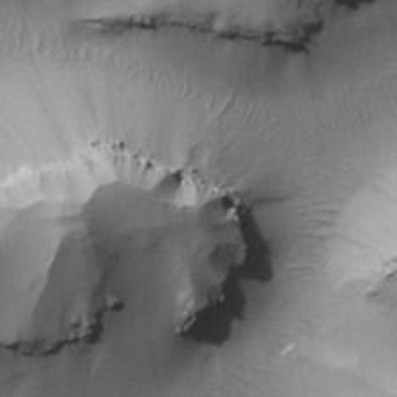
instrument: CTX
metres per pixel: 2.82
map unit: Htu
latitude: -0.1795
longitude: 173.1053
